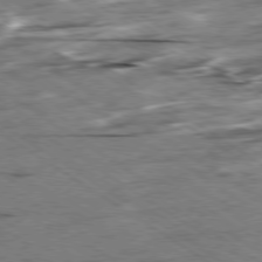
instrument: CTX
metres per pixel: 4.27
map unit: Hpe
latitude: -79.3887
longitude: -21.4427
